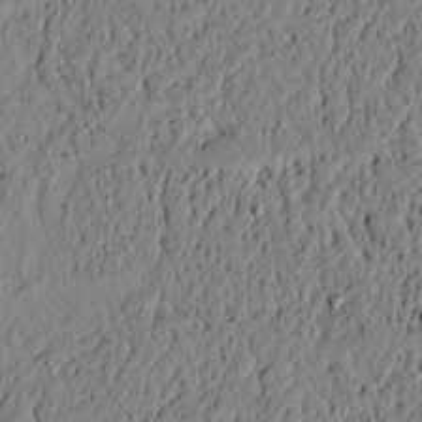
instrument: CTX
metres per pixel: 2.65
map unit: lAvf
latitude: 5.9717
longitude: 167.3699
